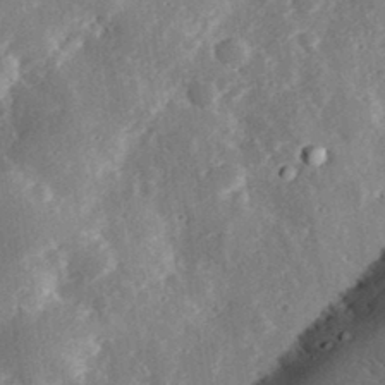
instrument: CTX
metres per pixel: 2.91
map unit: lHvf
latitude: 33.3293
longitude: -83.6882
